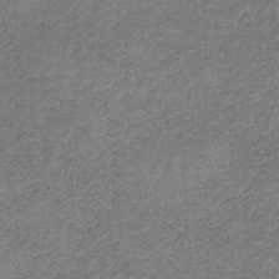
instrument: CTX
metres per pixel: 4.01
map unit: HNb
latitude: -33.1809
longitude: 59.0486
